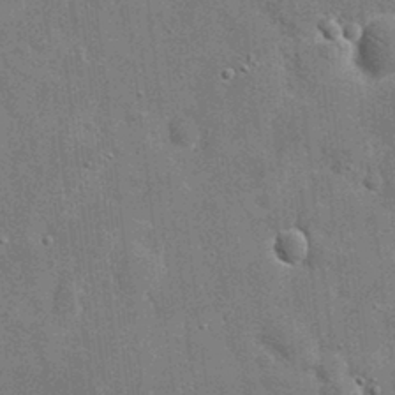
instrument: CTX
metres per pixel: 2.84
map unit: eHh
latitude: 20.1389
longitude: -67.0269
